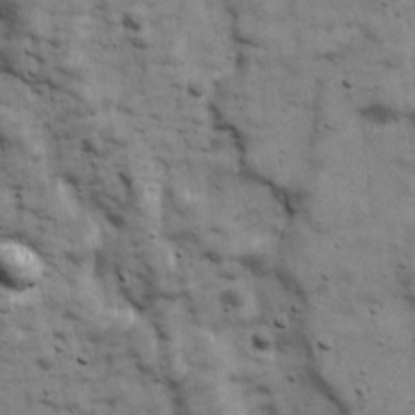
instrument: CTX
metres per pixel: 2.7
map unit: Ave
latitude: 16.9514
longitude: -133.8583
